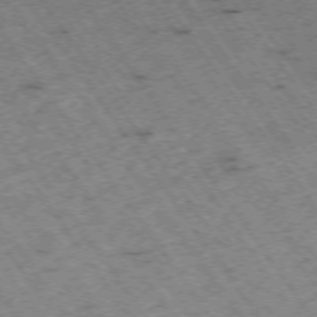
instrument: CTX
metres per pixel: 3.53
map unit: Hpe
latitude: -74.3496
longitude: 3.9745
